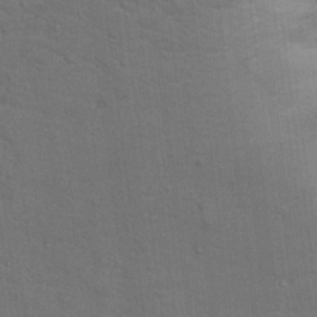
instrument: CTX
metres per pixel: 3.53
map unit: Hto
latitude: 15.7828
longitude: -38.1200
